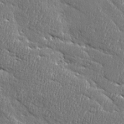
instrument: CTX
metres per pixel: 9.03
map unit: Ave
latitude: 20.3279
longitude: -136.3279
